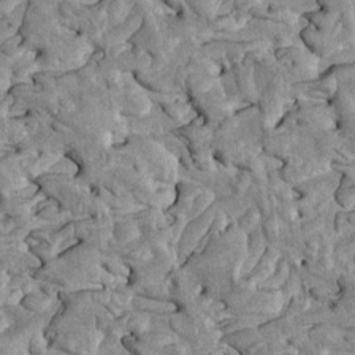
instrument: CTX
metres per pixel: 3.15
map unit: Htu
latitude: -1.8423
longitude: 149.1243
